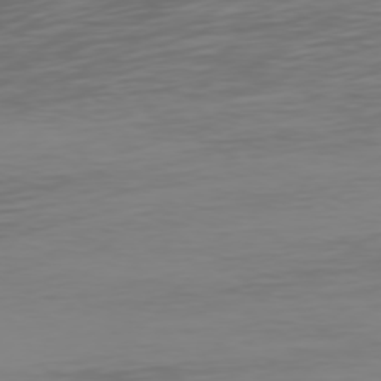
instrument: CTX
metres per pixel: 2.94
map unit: Hpe
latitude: 74.0444
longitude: -128.1956
